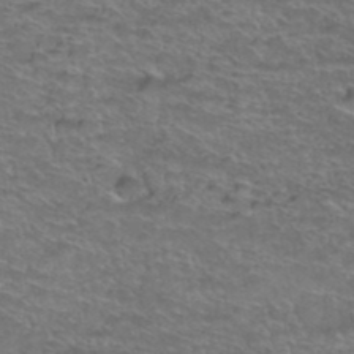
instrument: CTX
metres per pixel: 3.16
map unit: Hto
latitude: 38.8002
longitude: -43.3104
